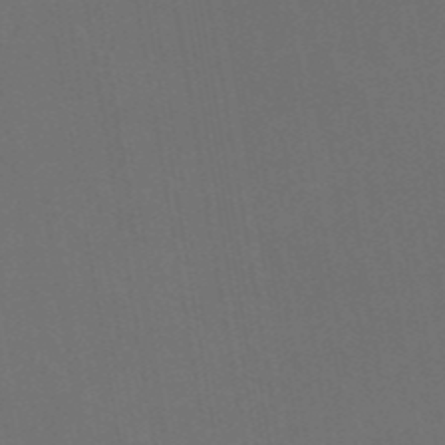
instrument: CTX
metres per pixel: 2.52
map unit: ANa
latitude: 43.1214
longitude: 28.0094
